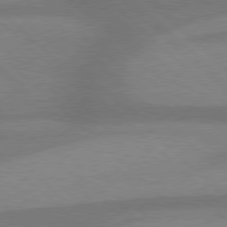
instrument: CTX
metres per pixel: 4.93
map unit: Hpe
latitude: 77.9150
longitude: -156.5356
